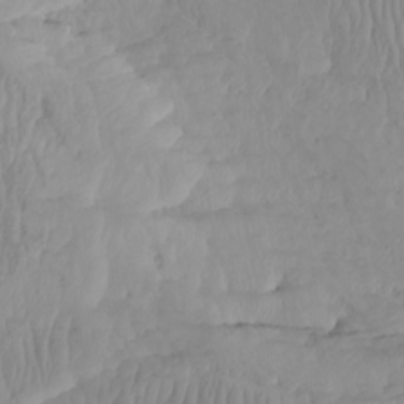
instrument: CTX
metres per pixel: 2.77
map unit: Htu
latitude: -8.1039
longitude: -65.8583
